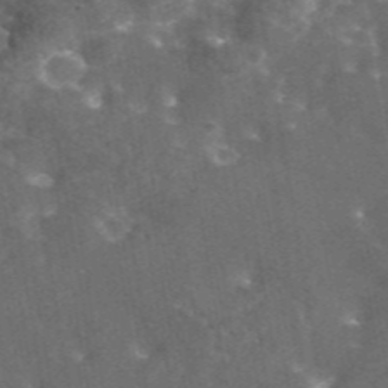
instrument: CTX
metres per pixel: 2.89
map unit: eAb
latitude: 45.1781
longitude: 116.2739
